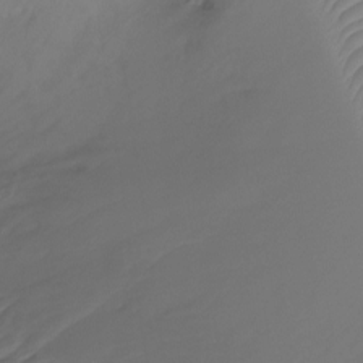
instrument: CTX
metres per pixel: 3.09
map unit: Ht
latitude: -12.4251
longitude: -48.2900
